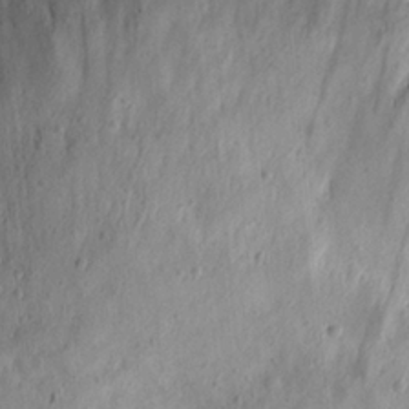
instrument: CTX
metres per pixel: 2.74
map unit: eHh
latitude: 26.0822
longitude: -77.3481
